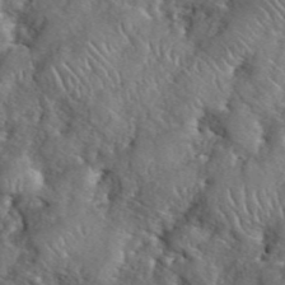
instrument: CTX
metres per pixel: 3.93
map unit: eHh
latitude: 39.9906
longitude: -56.8946
